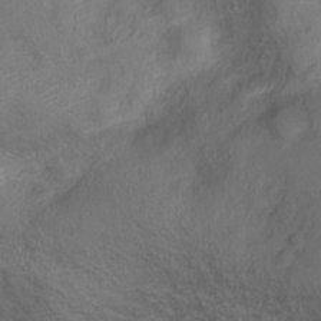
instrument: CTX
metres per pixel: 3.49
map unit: Nve
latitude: -19.1620
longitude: 107.7856
